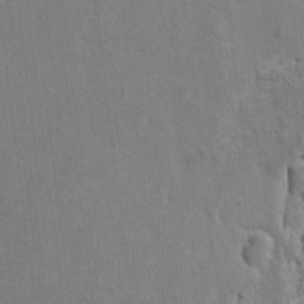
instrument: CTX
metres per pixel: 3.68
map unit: HNhu
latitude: 3.3859
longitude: -4.0255
